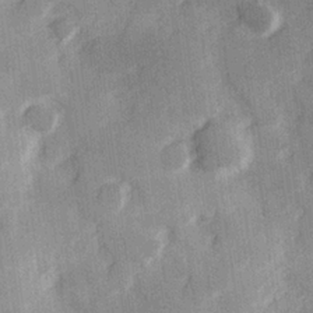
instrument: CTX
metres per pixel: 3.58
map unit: Hve
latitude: 25.6504
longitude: 147.2754
